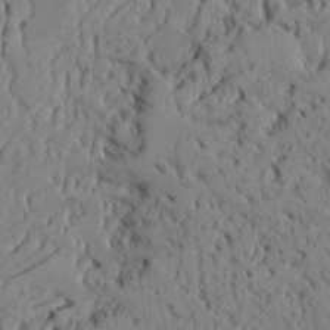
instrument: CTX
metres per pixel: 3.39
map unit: Ave
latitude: 23.9528
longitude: -131.1593
